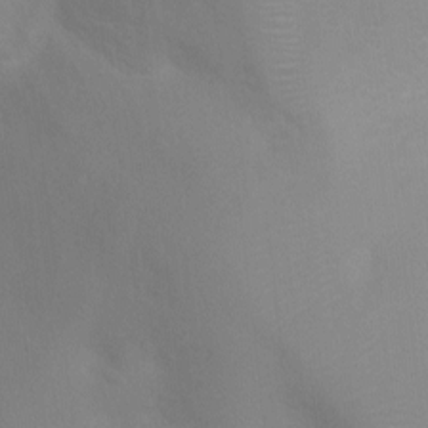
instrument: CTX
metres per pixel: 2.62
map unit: Nhu
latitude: 3.4048
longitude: -25.4426
